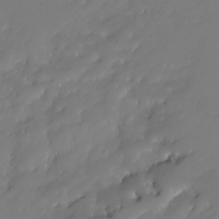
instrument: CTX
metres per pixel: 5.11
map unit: HNhu
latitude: -23.6533
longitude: 50.8786
